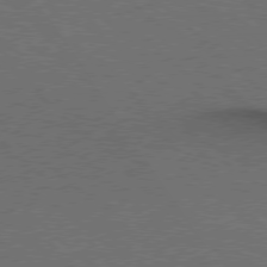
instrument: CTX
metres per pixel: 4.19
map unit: Hpe
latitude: 77.1781
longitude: -157.4048
